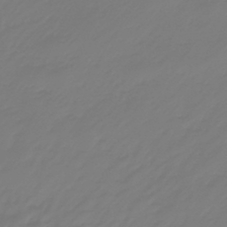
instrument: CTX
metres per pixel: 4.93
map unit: eHb
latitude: -46.3873
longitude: 82.5385
